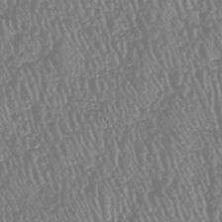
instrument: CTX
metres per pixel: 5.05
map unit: HNhu
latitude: -47.4454
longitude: 29.2754
